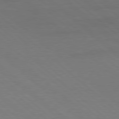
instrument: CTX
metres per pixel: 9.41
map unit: Hpe
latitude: 78.1011
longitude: -150.8002
